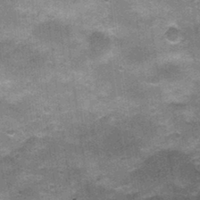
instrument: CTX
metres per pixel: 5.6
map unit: Nhu
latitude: 2.4601
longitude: -17.1214
